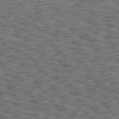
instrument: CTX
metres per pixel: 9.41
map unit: Hpe
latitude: 75.4426
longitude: -135.3292
